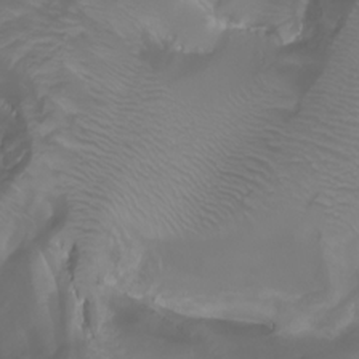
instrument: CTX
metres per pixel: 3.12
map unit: Aa
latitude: -6.3873
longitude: -72.4034
